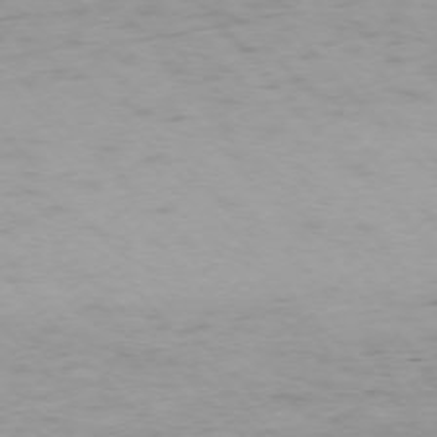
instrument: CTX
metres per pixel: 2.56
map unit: Ap
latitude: -76.4251
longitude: -65.3293
